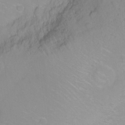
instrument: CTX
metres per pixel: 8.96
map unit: Ht
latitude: -8.1039
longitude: -35.6882
